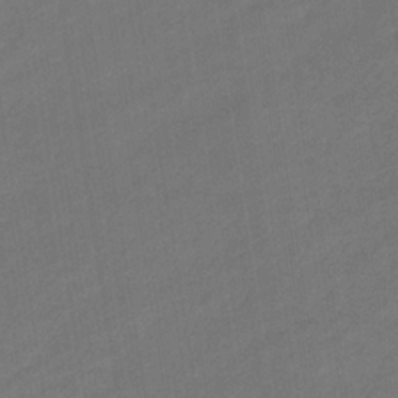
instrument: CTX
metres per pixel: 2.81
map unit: eHb
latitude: -33.3321
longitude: 72.8408
